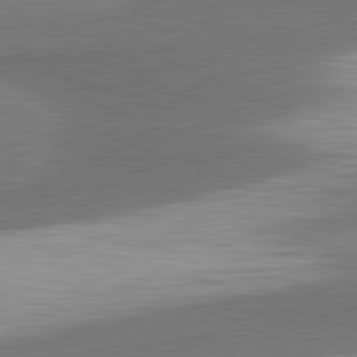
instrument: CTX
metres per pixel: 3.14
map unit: lApd
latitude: 81.7261
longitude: 175.7855
